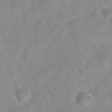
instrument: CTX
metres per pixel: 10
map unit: Hto
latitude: 20.9136
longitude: -52.4412
